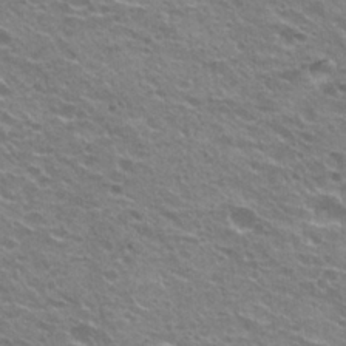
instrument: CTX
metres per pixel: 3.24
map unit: Hto
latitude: 22.8569
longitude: -32.1578
